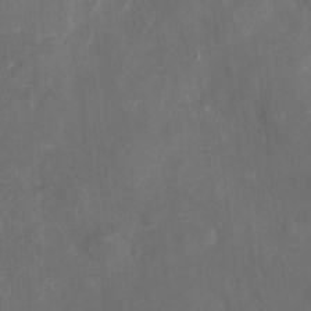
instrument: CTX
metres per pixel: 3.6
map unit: eHh
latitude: 4.8191
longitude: -70.2333
